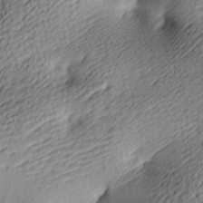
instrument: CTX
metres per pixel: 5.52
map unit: lAa
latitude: -9.6911
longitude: -126.2334
